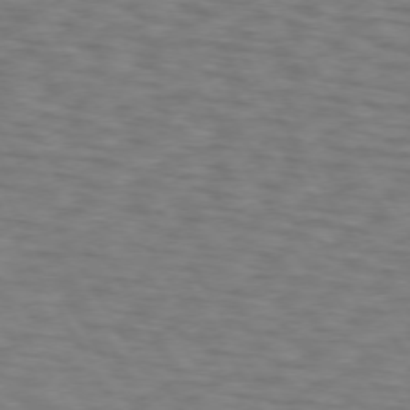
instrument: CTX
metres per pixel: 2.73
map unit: lApd
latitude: 72.8191
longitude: -73.5560
